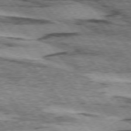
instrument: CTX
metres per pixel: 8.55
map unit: lApd
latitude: 74.3089
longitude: -76.9324
